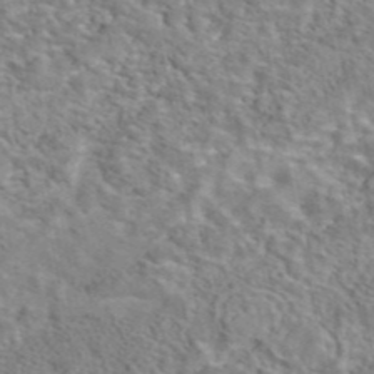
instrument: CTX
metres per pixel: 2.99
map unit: eAb
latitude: 42.7813
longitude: 108.2361
